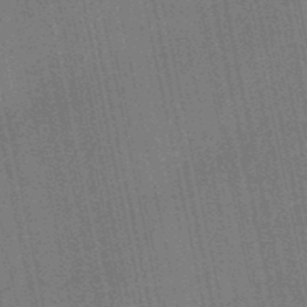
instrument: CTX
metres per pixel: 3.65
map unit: lHb
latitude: -49.6344
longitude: 74.0283
